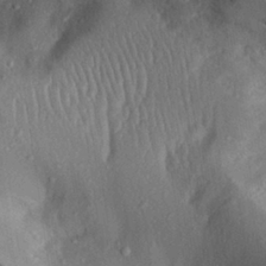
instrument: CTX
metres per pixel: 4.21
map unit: Aa
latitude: 28.4412
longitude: -133.0270
